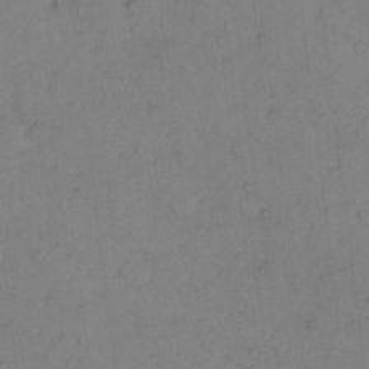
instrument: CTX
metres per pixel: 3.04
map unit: Hto
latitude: 7.9906
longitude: -59.6316
